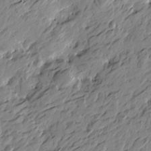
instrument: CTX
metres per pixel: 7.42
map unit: Htu
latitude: -4.6707
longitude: -178.7813
